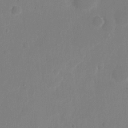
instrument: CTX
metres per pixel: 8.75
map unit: eHh
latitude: 9.7828
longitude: -67.8016
